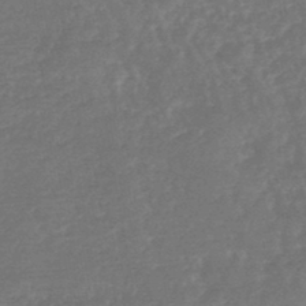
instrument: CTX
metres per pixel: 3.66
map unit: lHb
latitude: -44.9353
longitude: 72.0283
